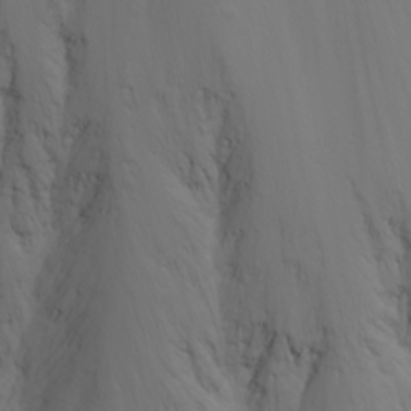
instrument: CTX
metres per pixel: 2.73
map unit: Nhu
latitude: -4.8030
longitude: -86.5734
